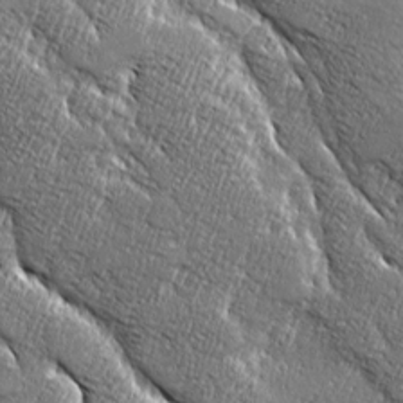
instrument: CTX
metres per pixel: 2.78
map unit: Ave
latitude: 20.5924
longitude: -135.6316
